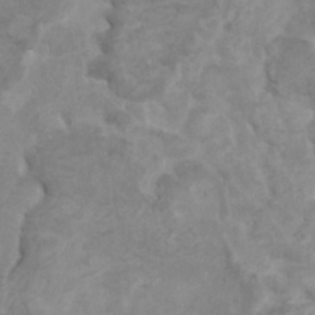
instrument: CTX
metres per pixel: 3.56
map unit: HNhu
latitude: 2.8191
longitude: -1.8394
